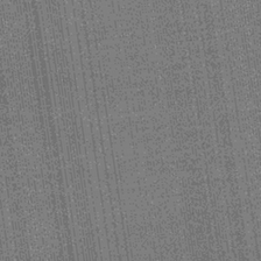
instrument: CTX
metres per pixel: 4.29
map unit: lHb
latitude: -34.9920
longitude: 63.3320
